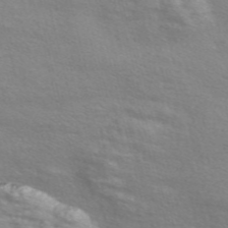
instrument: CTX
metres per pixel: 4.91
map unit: Nve
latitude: -56.6518
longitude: 59.8611
